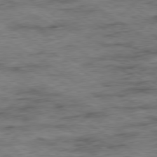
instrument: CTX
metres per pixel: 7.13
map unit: Ap
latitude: -79.8044
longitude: -48.6679
